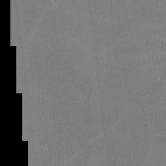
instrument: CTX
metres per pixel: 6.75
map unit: lHvf
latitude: -10.4818
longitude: -100.8947
